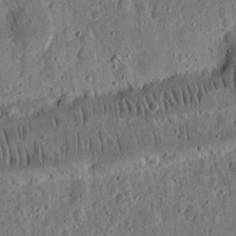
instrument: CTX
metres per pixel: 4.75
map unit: eHh
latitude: 11.4993
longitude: -73.7261
